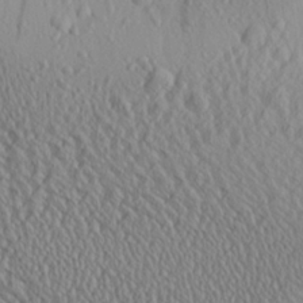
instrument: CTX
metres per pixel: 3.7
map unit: Aa
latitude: 25.0269
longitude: -135.9528
